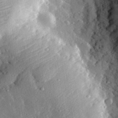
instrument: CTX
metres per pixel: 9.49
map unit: lHvf
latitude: 32.4412
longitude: -84.2523
